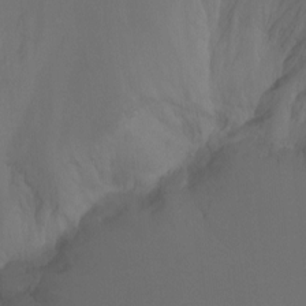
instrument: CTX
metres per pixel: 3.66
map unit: Ht
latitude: -7.3887
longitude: -31.6883
